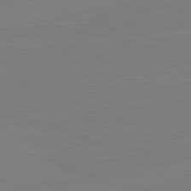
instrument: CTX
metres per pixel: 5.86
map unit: lApd
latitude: 82.2522
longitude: -157.5560
